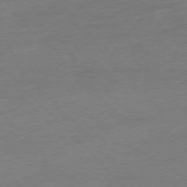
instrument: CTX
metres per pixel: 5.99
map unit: Ap
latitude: -76.9920
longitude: -80.3089
